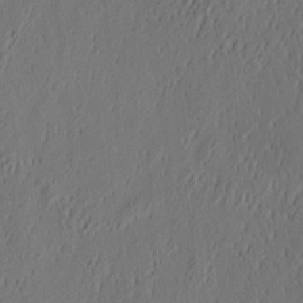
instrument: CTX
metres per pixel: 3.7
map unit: eHh
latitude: 4.4034
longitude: -77.8205
